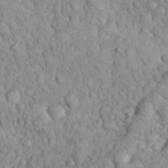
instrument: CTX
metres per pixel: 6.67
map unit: eHh
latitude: 32.8758
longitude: -64.8380
